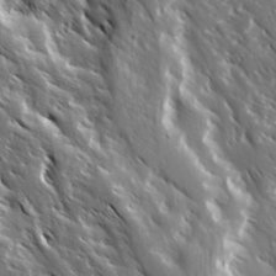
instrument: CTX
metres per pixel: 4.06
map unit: Ave
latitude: 14.8947
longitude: -132.8002
